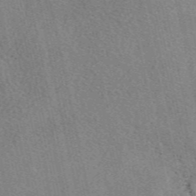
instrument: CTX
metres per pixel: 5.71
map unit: eAb
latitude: 48.7057
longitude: 112.7274
